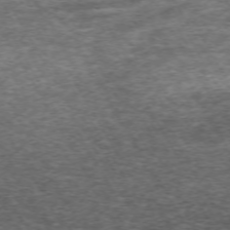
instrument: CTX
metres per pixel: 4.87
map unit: Hpe
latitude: -71.0864
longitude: 13.5021
